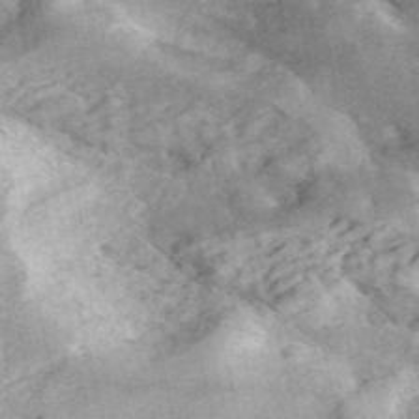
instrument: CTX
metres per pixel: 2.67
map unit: ANa
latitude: 45.7260
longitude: 25.5588
